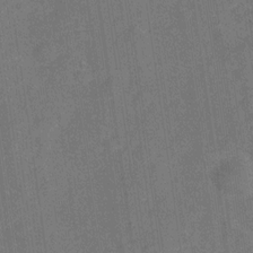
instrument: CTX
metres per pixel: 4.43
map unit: Hve
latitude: -28.3117
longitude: 93.0864
